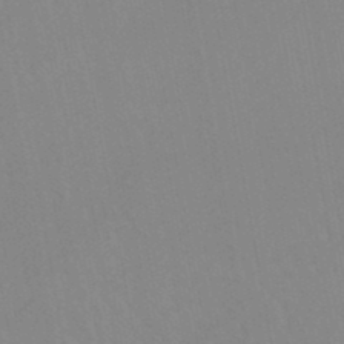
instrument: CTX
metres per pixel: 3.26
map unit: lHb
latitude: -45.2754
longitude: 77.2754
